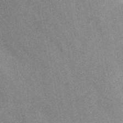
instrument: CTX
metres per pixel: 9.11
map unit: ANa
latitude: 44.3845
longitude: 45.5588
